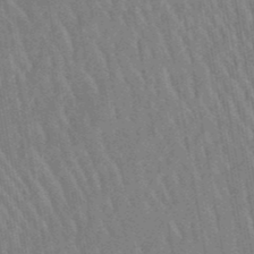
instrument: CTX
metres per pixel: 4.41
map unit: lHb
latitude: -48.4818
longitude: 71.1620
